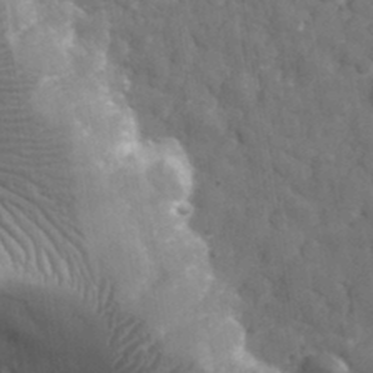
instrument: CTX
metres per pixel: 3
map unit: eHh
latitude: 32.7813
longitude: -70.7813
